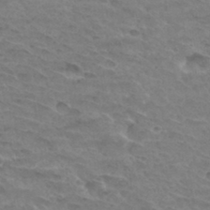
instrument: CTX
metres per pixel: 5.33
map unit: Hto
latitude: 33.0458
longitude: -45.5182
